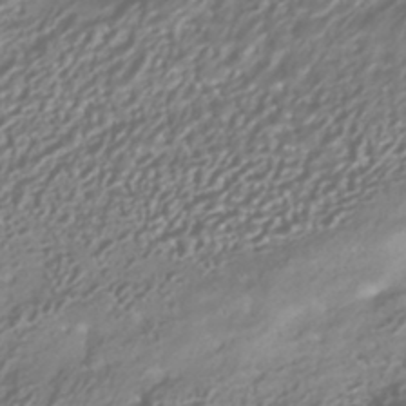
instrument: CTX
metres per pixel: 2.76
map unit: HNhu
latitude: -41.0486
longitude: 101.8800
